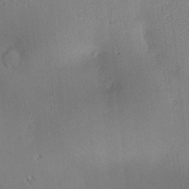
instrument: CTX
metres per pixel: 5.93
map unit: Hve
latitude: -10.0094
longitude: 175.2564
